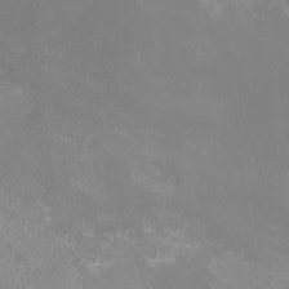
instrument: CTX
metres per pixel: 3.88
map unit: HNhu
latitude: -2.7841
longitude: -6.8191
